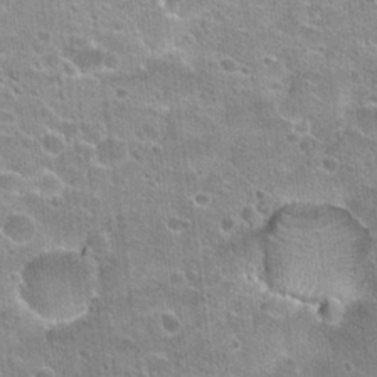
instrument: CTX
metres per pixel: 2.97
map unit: Hto
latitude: 22.4979
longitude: -42.8758
